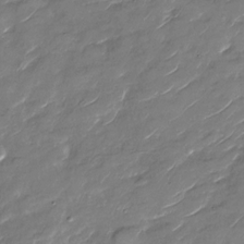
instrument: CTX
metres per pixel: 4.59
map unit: Nhu
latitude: -29.3699
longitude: -73.3671
